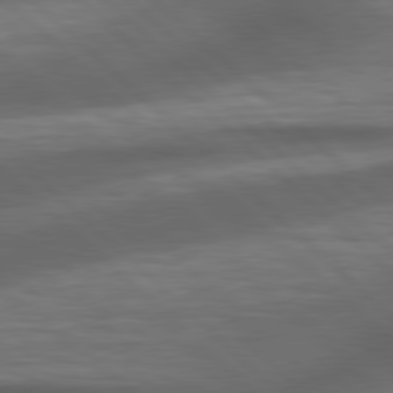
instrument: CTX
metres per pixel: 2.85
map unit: lApd
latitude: 79.1214
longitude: -116.3089
